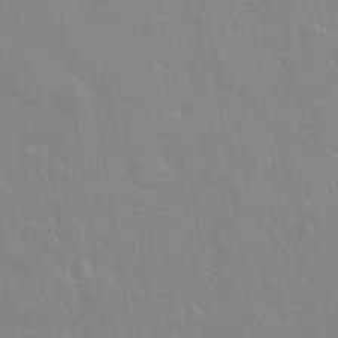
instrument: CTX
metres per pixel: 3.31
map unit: eHh
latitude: 32.6302
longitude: -60.0444
